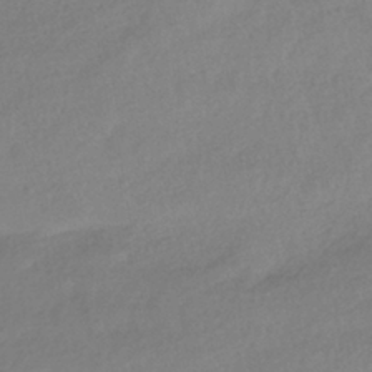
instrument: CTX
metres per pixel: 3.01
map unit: HNhu
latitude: -40.8786
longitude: 96.9353
